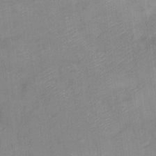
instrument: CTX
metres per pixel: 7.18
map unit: Ht
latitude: 8.7057
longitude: -38.3467
